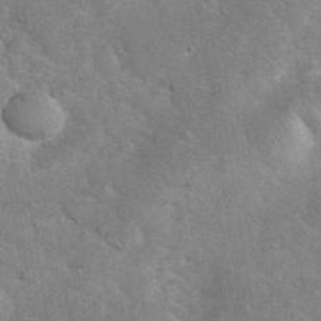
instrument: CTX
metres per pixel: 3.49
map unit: eHh
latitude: 37.2159
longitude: -65.3482
